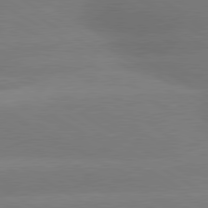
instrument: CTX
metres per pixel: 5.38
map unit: lApd
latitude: 80.2145
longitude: -149.8017
